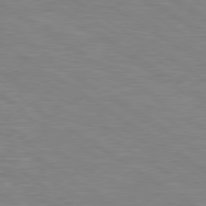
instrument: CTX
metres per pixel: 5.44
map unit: Hpe
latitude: 79.4994
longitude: -126.1200
